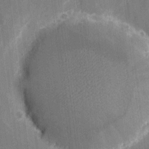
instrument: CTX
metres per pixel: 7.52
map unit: eHh
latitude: 8.6680
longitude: -68.2145
